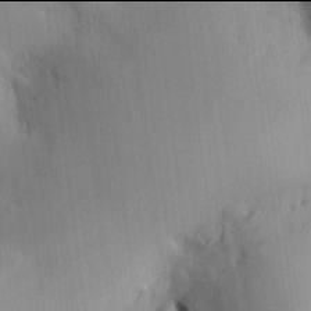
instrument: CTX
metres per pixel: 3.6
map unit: HNhu
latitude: 13.9906
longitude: 11.8800
